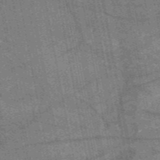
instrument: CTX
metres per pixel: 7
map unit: HNb
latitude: -53.9745
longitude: -41.0269
